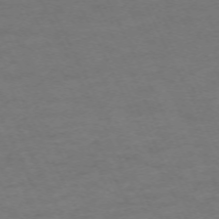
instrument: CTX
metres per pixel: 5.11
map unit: Hpe
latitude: -70.9920
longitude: 15.1431
